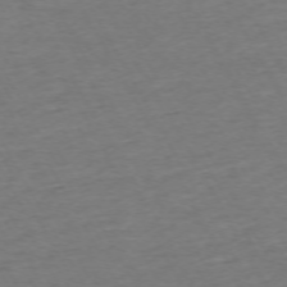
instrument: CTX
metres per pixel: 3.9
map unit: Ap
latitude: -72.5951
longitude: -69.6316
